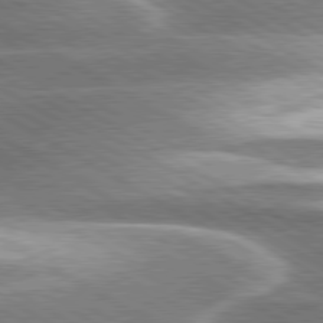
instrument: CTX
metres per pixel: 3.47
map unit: lApd
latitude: 80.2522
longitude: -120.6680
